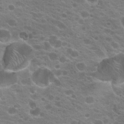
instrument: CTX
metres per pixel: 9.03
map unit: Hto
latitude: 20.1767
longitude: -36.2712
